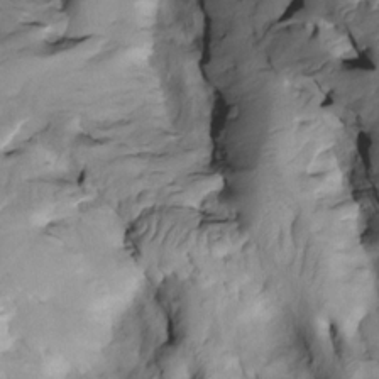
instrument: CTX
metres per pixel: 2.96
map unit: Htu
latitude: -3.5777
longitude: 150.0472
